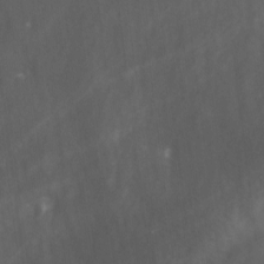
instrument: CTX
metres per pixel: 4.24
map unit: Ave
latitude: 1.8394
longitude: -112.6679
